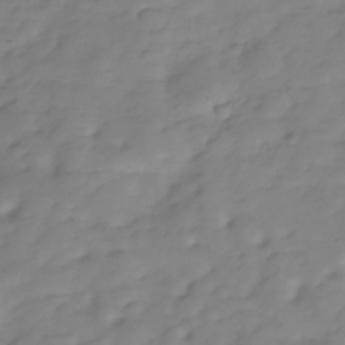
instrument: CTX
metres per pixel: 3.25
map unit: Hve
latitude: -29.9367
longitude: 90.8219
